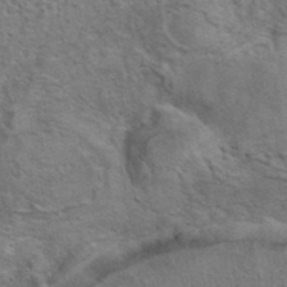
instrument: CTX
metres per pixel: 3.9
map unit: eAb
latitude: 41.5749
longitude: 105.5588
